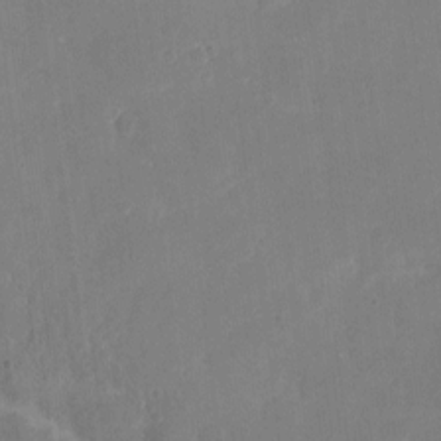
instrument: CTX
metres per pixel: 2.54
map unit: eHh
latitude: 5.0269
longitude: -66.3845
